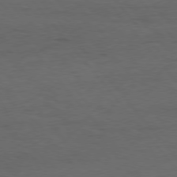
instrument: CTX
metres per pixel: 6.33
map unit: Hpe
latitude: 75.7261
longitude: -144.8191
